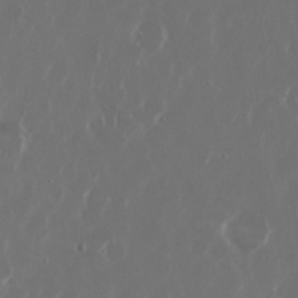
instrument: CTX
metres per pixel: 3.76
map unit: Nhu
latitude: 30.0444
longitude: -60.3278
